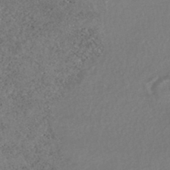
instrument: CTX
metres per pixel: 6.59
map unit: HNhu
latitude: -47.7477
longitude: 98.3684
